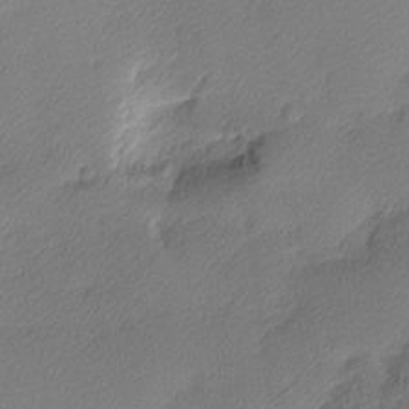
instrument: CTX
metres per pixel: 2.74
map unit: Nhu
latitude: 2.6679
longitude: -75.7639
